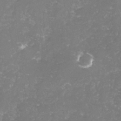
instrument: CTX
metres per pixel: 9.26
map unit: lHvf
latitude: -15.6533
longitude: -97.9528
